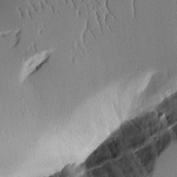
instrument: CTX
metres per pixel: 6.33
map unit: Aa
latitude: 12.1578
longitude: -126.1578
